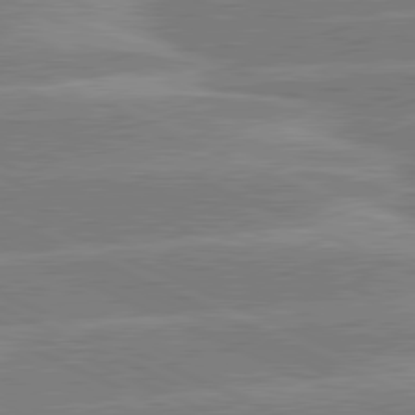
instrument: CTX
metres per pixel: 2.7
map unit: lApd
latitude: 81.0647
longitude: -126.4790
